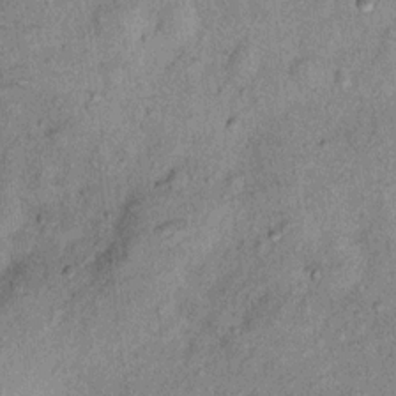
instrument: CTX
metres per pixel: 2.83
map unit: Ht
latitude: 11.4993
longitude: -39.3104
